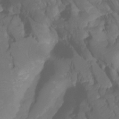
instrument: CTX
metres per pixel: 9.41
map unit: HNhu
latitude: -24.3306
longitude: 50.1984
